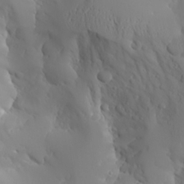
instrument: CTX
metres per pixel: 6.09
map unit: Aa
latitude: 23.7638
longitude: -126.8758
